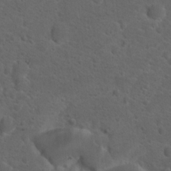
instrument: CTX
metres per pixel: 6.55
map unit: Hto
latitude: 19.7827
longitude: -39.4804
